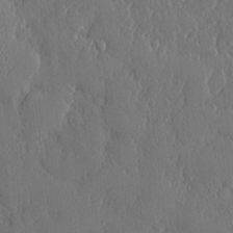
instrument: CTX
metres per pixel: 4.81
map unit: eHh
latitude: 6.0444
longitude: -74.7057
